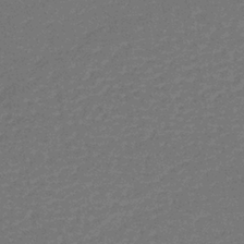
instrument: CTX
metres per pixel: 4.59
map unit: lHb
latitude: -35.8611
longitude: 59.7855
